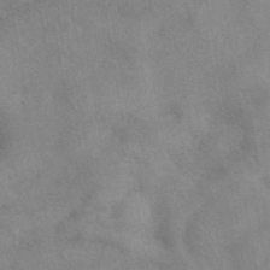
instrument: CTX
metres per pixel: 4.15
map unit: eAb
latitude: 40.9324
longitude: 108.1984
